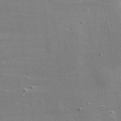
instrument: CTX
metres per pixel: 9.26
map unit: lHvf
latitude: 31.3860
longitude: -89.5560
